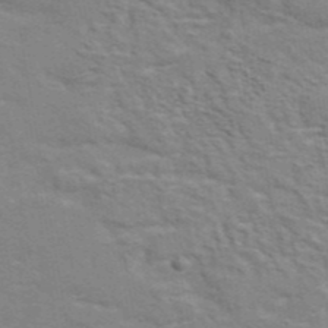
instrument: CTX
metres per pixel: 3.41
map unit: eAb
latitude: 42.9514
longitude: 107.8612
